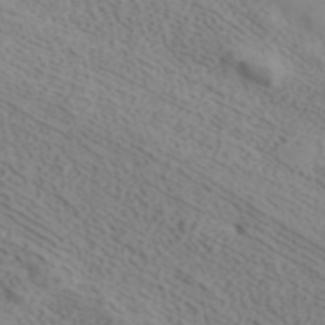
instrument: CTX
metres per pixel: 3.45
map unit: ANa
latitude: 41.2159
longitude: 34.2739
